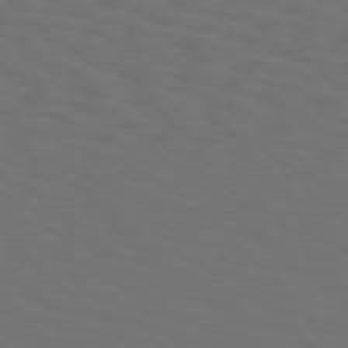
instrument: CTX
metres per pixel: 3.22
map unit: Hpe
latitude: 75.5938
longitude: -133.4049
